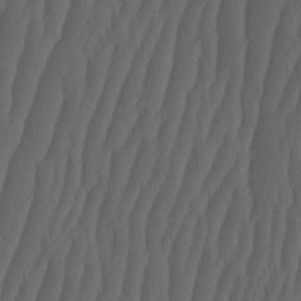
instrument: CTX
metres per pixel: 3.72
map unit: HNhu
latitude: -2.0661
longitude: 13.7478
